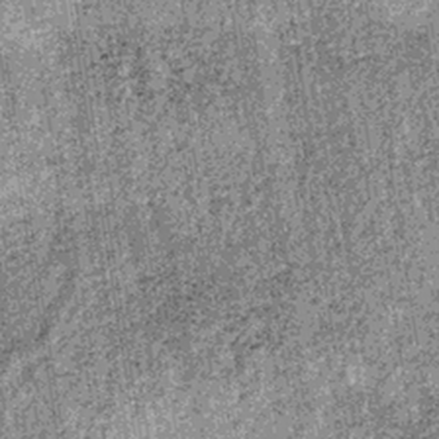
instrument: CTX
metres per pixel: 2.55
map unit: lHb
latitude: -37.6532
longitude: 67.2754
